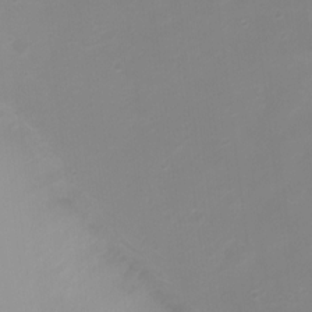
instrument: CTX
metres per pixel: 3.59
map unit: Ht
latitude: 2.9136
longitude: -22.8191
